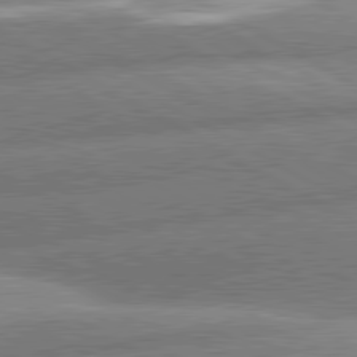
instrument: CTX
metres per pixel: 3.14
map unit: lApd
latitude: 80.9514
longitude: -162.6491
